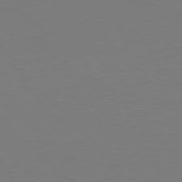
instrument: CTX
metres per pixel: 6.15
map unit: Hpe
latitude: 76.9324
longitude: -132.1956
